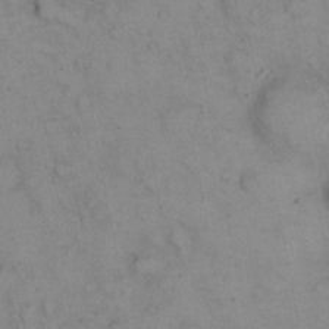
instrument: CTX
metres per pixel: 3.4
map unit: eHh
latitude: 22.8947
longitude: -62.1956
